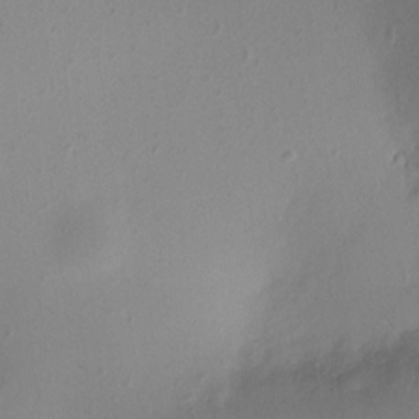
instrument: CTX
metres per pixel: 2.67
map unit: HNhu
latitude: 5.8394
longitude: 8.1606
